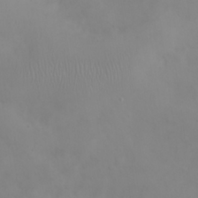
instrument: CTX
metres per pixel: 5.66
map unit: eHh
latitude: 24.9513
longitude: -64.2522
